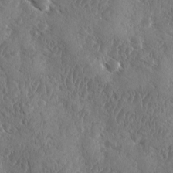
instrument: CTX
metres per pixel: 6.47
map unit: Ave
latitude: -9.7478
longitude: -118.9891
